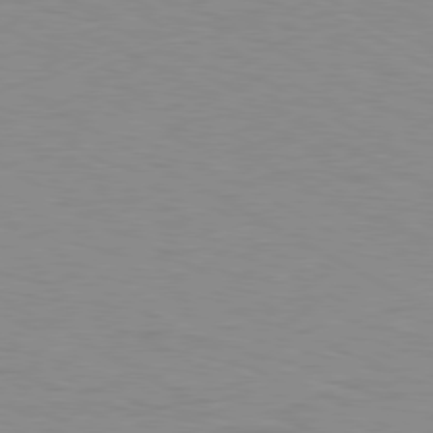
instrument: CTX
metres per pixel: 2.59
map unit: Ap
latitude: -80.4440
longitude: -51.4426
